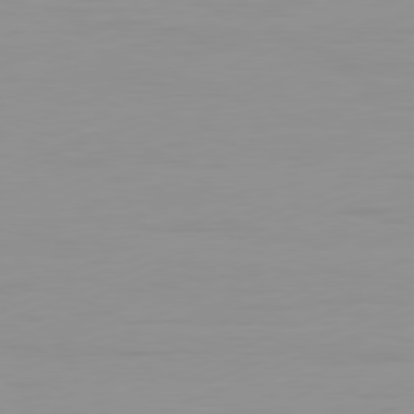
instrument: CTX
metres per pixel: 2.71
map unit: Ap
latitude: -81.8045
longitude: -86.1578
